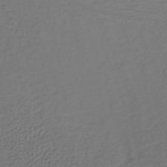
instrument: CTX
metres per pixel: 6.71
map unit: lHb
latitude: -38.8786
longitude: 70.9353
